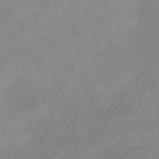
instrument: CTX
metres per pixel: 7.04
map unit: lHb
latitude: -37.0864
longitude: 72.4818
